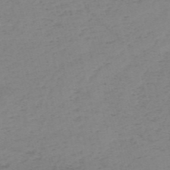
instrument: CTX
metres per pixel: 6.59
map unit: HNb
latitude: -55.1620
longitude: -46.9703
